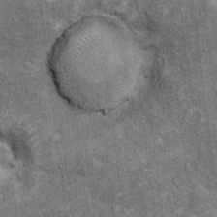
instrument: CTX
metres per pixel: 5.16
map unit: Ht
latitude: 9.1781
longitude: -38.1767
